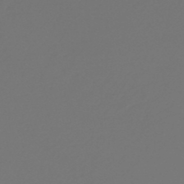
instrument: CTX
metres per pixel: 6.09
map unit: lHb
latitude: -47.2754
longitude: 59.5777
